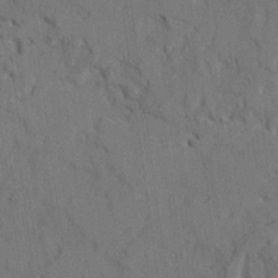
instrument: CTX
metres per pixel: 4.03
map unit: Ave
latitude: 22.4412
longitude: -130.7625
